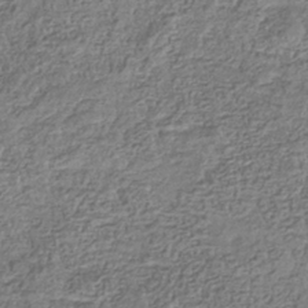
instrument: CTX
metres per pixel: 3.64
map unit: eHb
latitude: -35.7667
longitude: 80.2929
